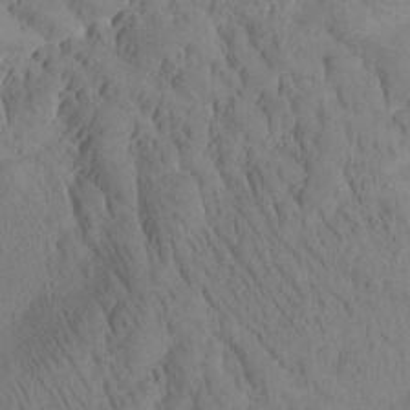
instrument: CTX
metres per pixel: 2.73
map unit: Htu
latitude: -3.2753
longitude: 172.9353
